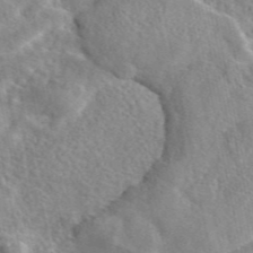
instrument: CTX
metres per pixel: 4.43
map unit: eAb
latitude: 44.8569
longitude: 111.9556
